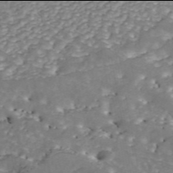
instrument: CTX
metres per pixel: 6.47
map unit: ANa
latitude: 45.9906
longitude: 37.3320
